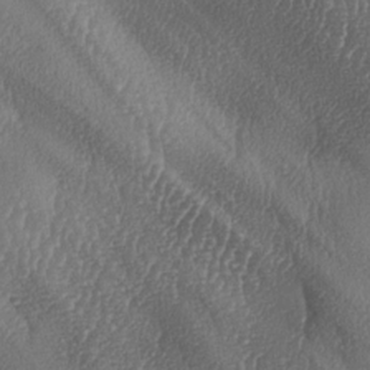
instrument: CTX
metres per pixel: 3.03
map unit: lAa
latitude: -7.4076
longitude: -129.2348
